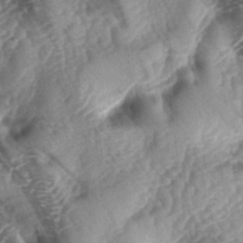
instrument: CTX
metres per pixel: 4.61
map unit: lAa
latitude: -4.4440
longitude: -127.0081
